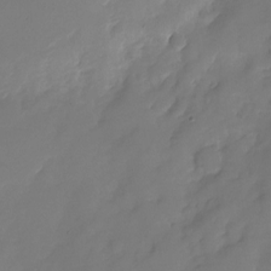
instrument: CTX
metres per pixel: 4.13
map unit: Nhu
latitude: -22.3495
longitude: -71.8016
